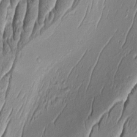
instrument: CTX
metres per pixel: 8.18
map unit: Aa
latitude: 8.6680
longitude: -131.8395
